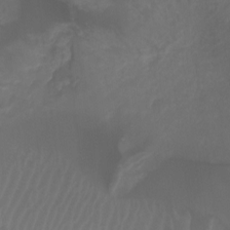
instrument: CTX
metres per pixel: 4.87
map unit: Htu
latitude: -5.2565
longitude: -75.0081
